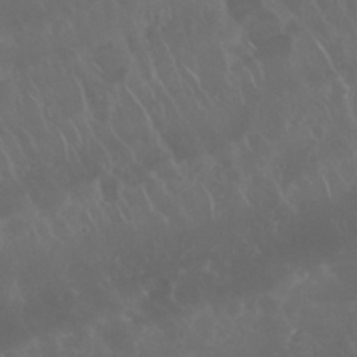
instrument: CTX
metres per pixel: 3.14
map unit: Nhu
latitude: 22.9514
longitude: -63.4049
